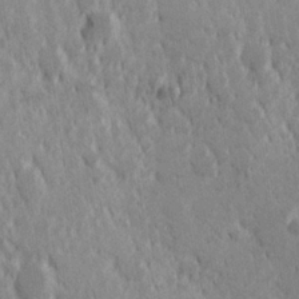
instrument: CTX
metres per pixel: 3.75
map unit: Hve
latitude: 25.3859
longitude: 146.1228
